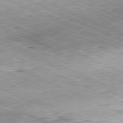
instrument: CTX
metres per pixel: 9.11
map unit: Hpe
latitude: -81.9745
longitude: 10.6519
